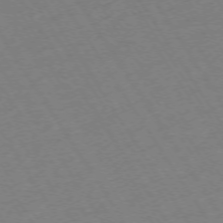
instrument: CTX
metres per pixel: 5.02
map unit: Ap
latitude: -73.3698
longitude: -71.5371
